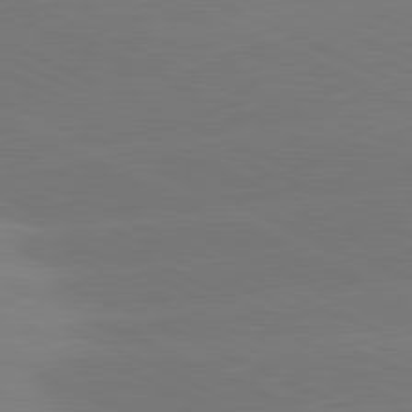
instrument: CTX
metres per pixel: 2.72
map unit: lApd
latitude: 81.5371
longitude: -155.0269
